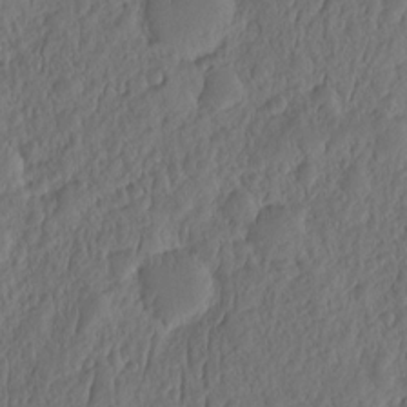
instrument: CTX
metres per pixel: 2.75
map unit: eHh
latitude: -2.5573
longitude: 14.8597
